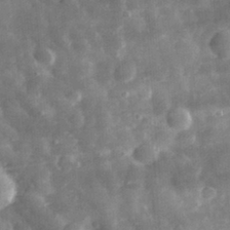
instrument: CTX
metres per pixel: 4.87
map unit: eHh
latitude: 31.4994
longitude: -71.3481
